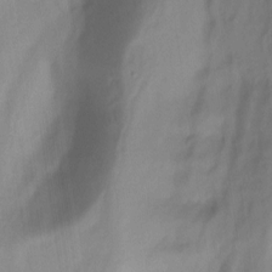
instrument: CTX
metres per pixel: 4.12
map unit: Aa
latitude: -13.0487
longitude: -59.3860
